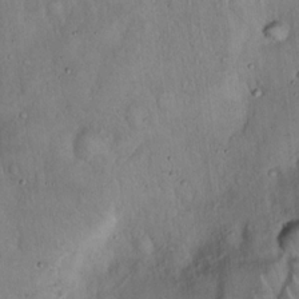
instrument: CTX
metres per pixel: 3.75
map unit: Hto
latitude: 16.3089
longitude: -59.0647
